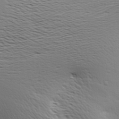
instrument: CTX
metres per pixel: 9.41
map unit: Ave
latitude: 17.4426
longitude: -138.5357
